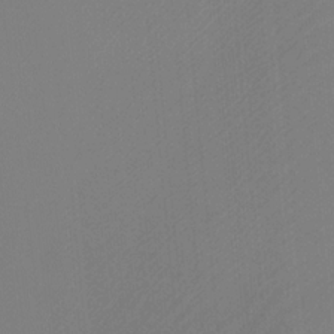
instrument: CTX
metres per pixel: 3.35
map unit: Ht
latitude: -4.3495
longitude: -61.9906
